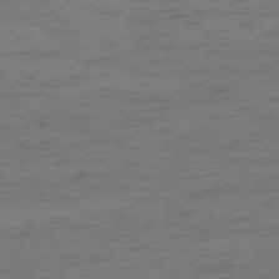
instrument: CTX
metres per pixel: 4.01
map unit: Ap
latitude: -76.0094
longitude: -84.1200
